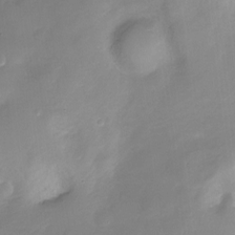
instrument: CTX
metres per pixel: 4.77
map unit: Nhu
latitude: -13.4832
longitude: -40.7624
